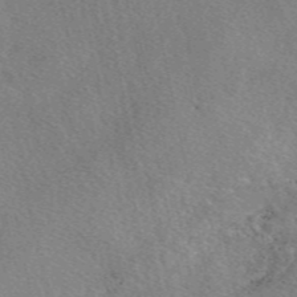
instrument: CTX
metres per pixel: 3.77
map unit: eAb
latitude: 48.2522
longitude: 113.8611
